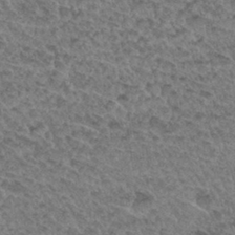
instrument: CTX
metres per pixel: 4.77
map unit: Hto
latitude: 32.5357
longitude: -47.7450
